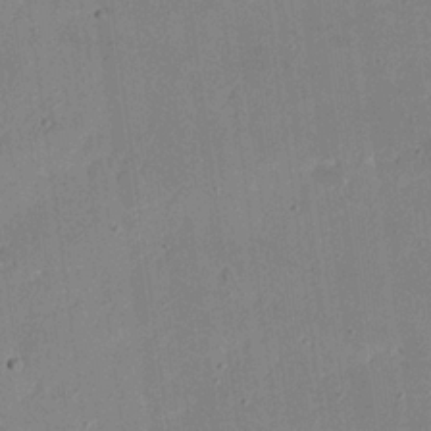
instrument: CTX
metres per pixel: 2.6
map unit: Nhu
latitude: 21.3293
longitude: -71.3670
